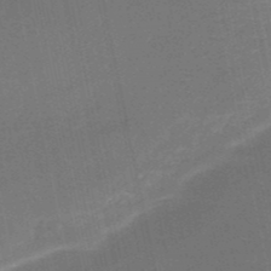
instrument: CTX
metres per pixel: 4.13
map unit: HNb
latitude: -50.6140
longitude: -42.4223
